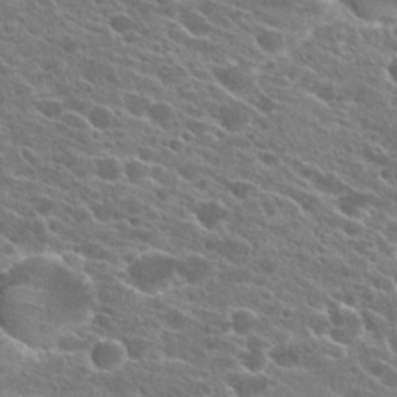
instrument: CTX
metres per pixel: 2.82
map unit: Hto
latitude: 23.7450
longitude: -41.1025
